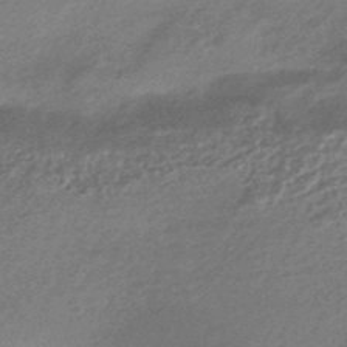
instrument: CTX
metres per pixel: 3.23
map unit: HNhu
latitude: -44.6896
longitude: 93.1809
